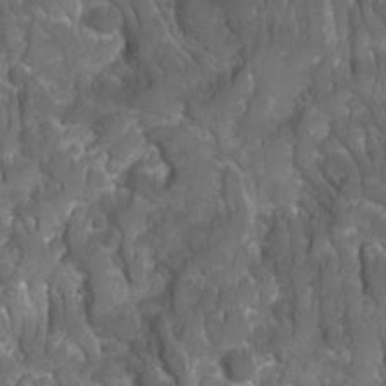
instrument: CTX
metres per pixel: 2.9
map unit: Ave
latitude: 16.3089
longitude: -133.3104
